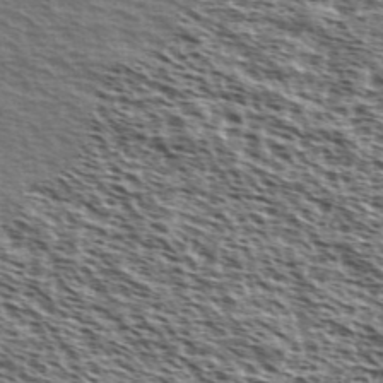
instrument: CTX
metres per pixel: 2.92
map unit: Ave
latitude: 38.5546
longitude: -111.0270
